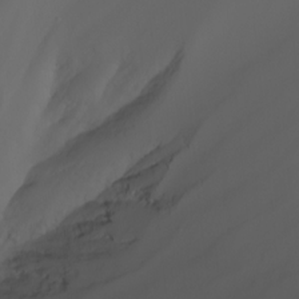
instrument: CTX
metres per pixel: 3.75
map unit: Nhu
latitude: -7.5777
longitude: -85.9339
